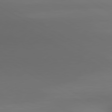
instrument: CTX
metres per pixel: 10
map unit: lApd
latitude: 80.8191
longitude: 137.4076
